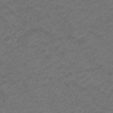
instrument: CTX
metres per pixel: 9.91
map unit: ANa
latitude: 38.8191
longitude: 24.1795
